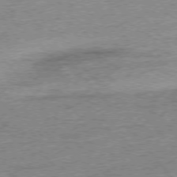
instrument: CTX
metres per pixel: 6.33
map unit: Ap
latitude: -77.1242
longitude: -96.6868
